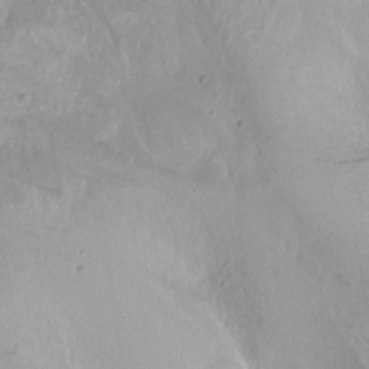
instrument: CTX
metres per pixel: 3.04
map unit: Nhu
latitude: -8.5952
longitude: -42.1200
